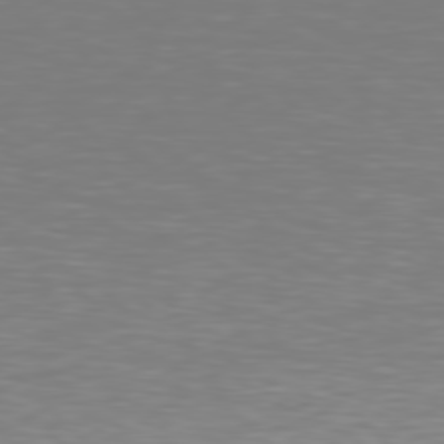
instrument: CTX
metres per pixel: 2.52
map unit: Hpe
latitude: 78.3845
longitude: -166.8947
